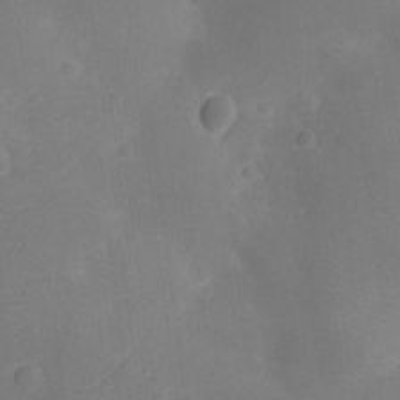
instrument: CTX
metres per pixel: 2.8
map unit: Ht
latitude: -11.2565
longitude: -23.0080
